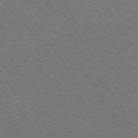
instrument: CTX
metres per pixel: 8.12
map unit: Hpe
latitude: 74.1389
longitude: -130.0633
